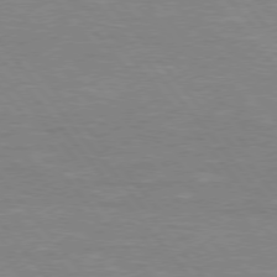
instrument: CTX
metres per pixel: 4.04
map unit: Hpe
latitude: 75.6883
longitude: -154.8947
